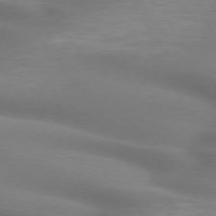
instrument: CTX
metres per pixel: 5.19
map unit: lApd
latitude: 74.6491
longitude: -59.3860
